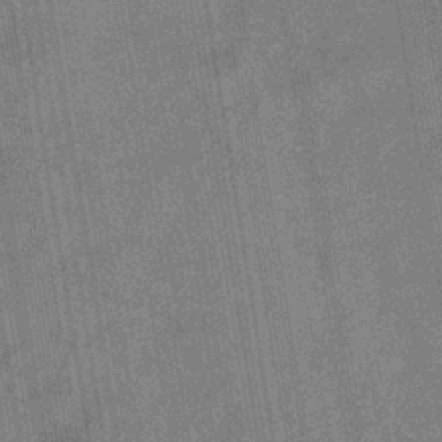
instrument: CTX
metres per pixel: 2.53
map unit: eHb
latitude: -35.3132
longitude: 81.5777
